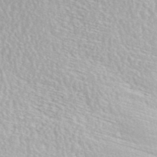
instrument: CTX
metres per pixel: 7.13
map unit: ANa
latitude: 41.0269
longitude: 18.8597
